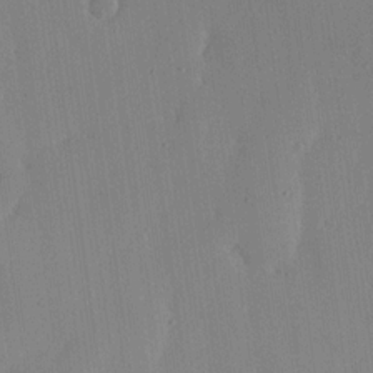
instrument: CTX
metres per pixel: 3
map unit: lHvf
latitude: 17.1781
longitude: -114.7246
